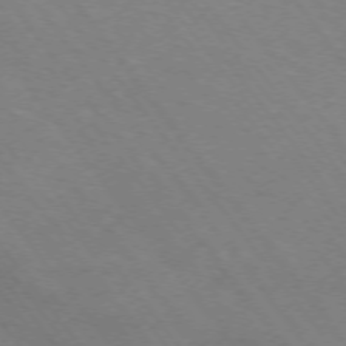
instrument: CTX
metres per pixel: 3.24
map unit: Ap
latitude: -75.3699
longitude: -70.1767
